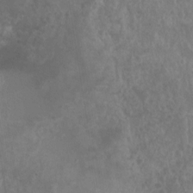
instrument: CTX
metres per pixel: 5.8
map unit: Nhu
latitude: 2.6868
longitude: -15.3293
